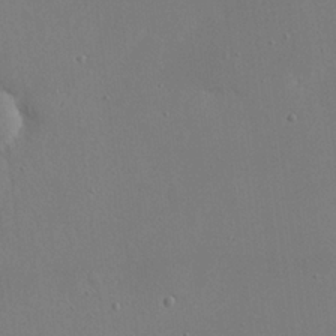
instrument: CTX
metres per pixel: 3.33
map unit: eHh
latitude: 20.9325
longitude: -71.0836
